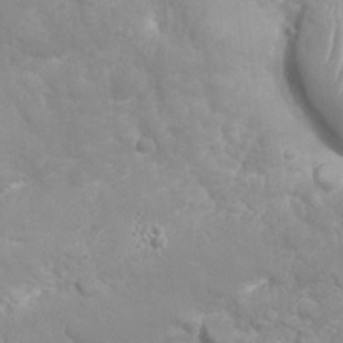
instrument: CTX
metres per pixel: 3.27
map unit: Nhu
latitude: 26.6680
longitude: -61.9150
